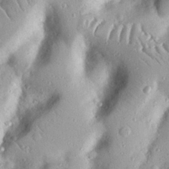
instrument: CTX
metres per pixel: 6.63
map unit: Nhu
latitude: 19.3481
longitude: -77.4237
